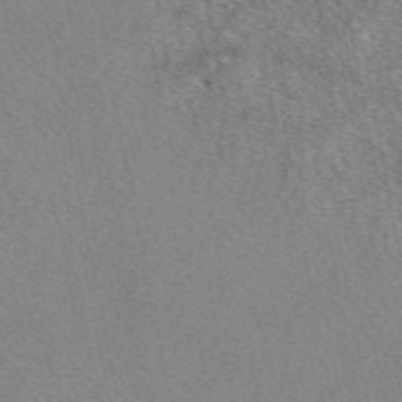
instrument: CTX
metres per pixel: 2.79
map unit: eAb
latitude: 49.2159
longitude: 108.7652
